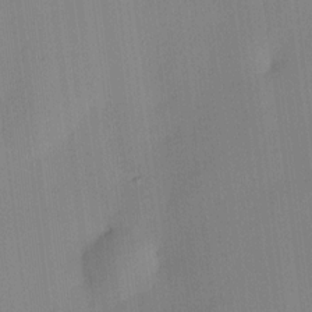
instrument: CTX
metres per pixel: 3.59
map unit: HNhu
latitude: 11.4049
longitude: 9.2565
